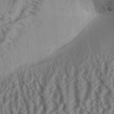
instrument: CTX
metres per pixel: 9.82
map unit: Aa
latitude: 32.9514
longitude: -137.2915
